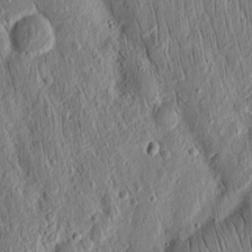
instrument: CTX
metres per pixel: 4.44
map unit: Ht
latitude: 10.8002
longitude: -75.4049
